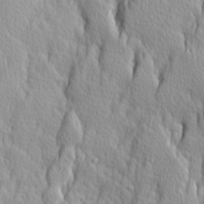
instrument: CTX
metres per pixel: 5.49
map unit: Ave
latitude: 14.1767
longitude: -133.3671
